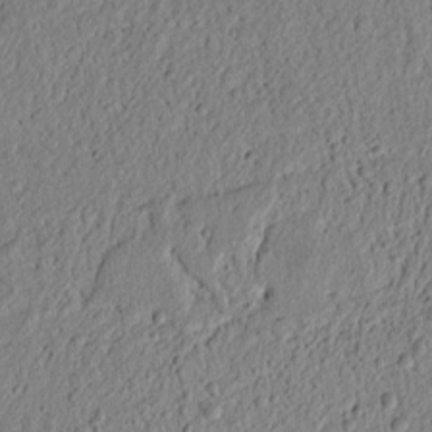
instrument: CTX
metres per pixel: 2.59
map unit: lAvf
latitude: 6.9703
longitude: 165.1054
